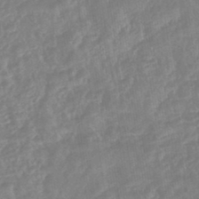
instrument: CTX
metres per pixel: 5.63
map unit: eHb
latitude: -45.8611
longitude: 83.8233
